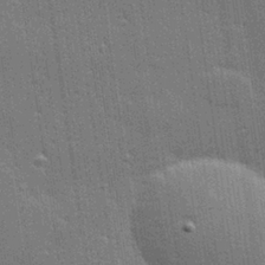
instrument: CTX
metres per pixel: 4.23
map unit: Hve
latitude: 28.1767
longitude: -93.1214
